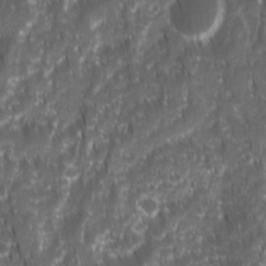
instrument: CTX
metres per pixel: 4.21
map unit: Ave
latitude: 15.3482
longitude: -134.1577
